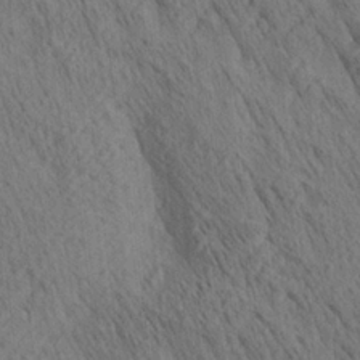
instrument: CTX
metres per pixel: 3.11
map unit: lAa
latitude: 21.2159
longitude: -138.7057
